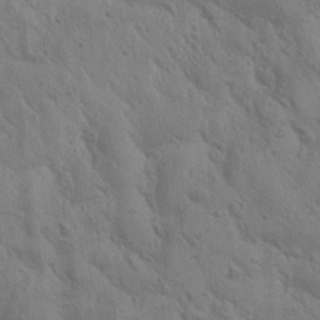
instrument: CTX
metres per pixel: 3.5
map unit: Htu
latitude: 0.3845
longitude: 174.9352
